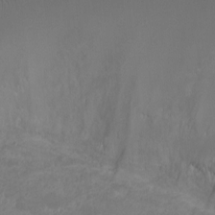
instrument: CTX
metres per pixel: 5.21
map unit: Ht
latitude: -1.4833
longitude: -18.8947
